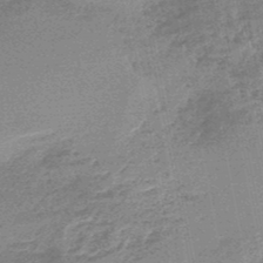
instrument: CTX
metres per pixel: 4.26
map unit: HNb
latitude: -48.2740
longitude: -39.2726
